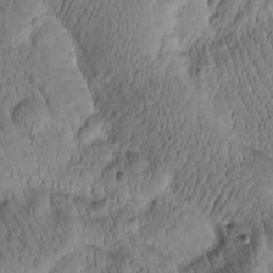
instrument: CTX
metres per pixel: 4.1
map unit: Htu
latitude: -2.5573
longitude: 171.5021
